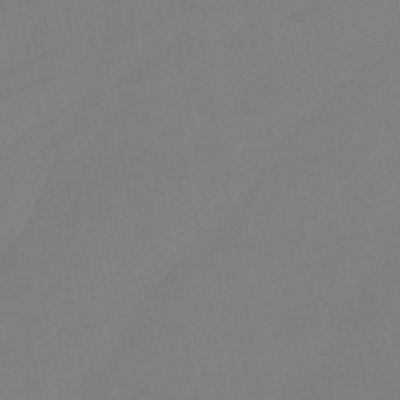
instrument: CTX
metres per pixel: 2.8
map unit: lHb
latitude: -46.2550
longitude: 75.2565
